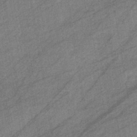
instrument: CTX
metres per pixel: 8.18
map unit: eHb
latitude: -40.0850
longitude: 82.0283
